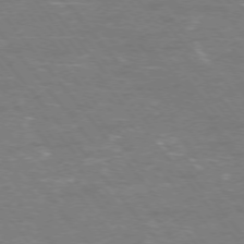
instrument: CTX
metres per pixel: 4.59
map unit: Ap
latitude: -75.9556
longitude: -69.8395
